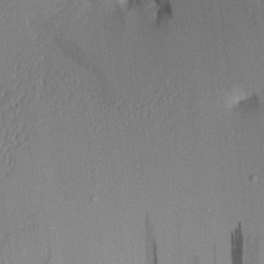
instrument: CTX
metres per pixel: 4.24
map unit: Aa
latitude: 10.3090
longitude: -127.0459
